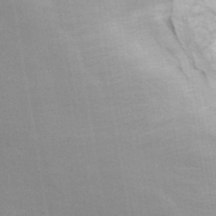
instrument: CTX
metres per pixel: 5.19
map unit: ANa
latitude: 41.8394
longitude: 14.4062
